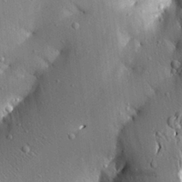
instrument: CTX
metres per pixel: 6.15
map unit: Aa
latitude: 20.9892
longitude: -150.1955
